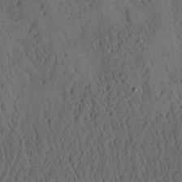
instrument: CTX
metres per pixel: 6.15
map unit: Aa
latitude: 26.3089
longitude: -141.8394
